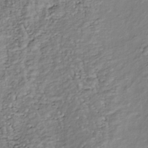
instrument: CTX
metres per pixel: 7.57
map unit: Nhu
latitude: -38.7463
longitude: -81.3482
